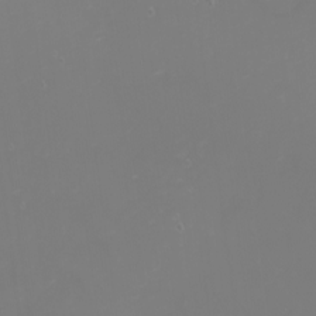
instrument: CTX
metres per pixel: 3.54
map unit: eHh
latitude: -1.2943
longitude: -79.6127
